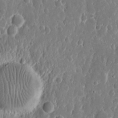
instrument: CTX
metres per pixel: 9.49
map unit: eHh
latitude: 12.2712
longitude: -72.1389
